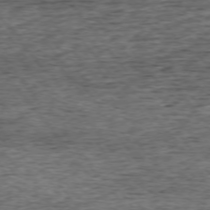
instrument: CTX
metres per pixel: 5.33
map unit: Ap
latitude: -75.2187
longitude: -93.2348
